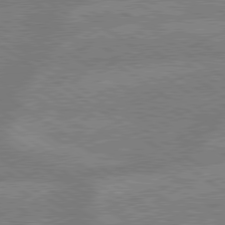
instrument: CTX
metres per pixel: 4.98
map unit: lApd
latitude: 79.4238
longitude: -161.7072
